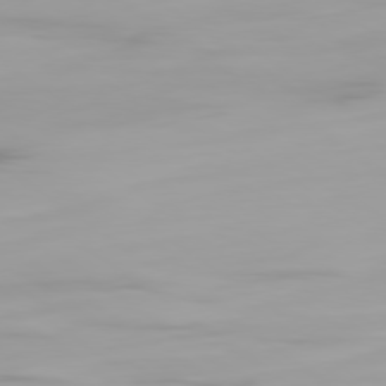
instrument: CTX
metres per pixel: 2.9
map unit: Ap
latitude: -79.4643
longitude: -95.3293
